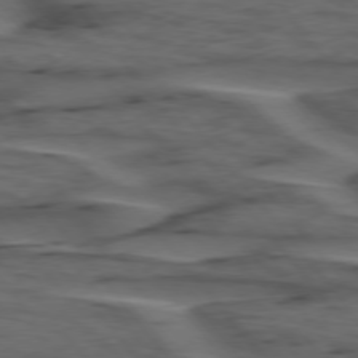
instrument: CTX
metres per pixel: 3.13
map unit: lApd
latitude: 75.7828
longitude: -71.0647
